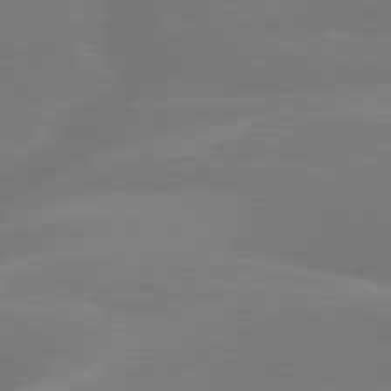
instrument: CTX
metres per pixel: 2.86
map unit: lApd
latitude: 79.7450
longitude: -142.1389
